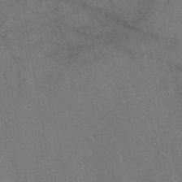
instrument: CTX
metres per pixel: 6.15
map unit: eAb
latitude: 46.7813
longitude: 106.8030
